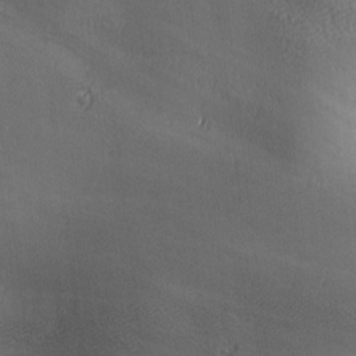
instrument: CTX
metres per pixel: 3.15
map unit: Ave
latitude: -6.4440
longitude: -121.0837
